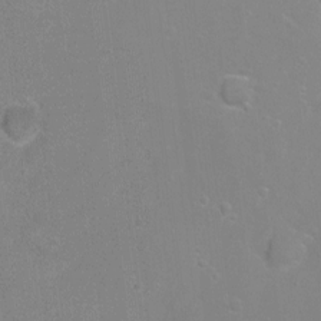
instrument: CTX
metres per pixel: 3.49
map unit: Hto
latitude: -5.1053
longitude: -35.6127
